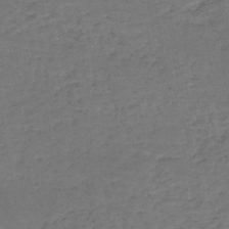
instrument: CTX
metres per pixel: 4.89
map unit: HNb
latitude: -50.1606
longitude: -53.2159
